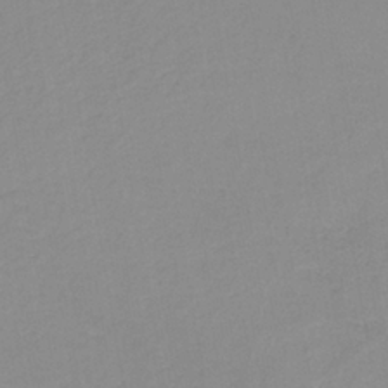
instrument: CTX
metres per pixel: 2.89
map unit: HNb
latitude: -35.3699
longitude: 51.7289
